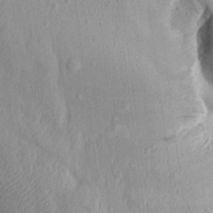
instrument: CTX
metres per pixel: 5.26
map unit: Aa
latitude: 15.8017
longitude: -145.8205
